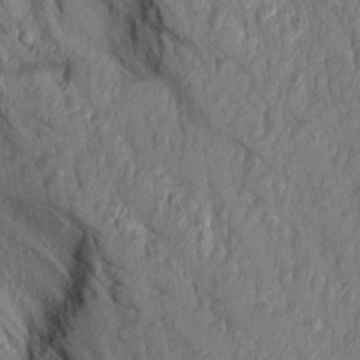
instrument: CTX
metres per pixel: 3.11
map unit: Aa
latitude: 14.7247
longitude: -143.8395
